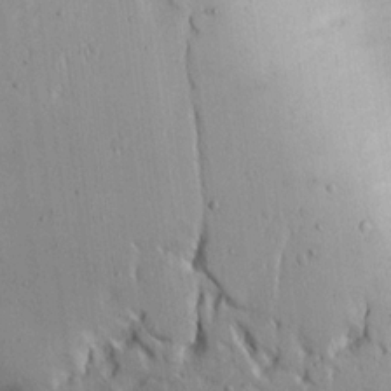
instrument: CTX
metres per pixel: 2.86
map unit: Ave
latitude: 14.8002
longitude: -139.7639
